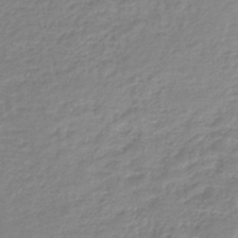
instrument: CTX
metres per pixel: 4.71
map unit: lHb
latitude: -44.1984
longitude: 61.7100
